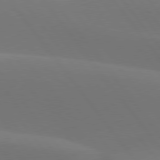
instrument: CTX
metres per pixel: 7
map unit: lApd
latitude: 77.6127
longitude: -52.3656
